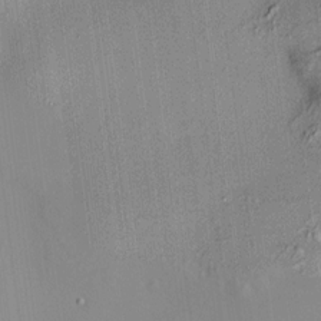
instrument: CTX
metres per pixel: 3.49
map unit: HNhu
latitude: 11.7828
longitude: 10.8408
